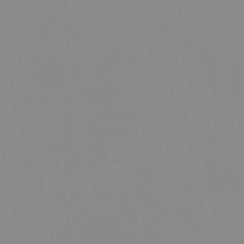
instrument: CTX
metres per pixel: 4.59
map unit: HNb
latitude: -45.0486
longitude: -43.3104
